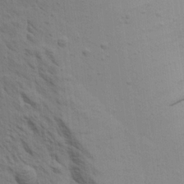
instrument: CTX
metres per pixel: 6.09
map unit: Aa
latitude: 17.0836
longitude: -147.5183
